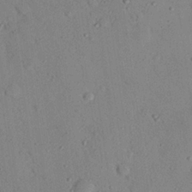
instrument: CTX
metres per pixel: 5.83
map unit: eHh
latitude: 25.6316
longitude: -77.3481
